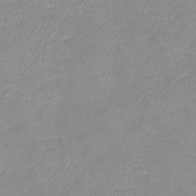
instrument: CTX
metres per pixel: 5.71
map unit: lHb
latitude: -40.0094
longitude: 76.4629
